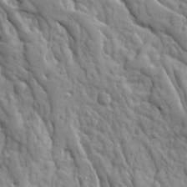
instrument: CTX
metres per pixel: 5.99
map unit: Ave
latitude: 8.8569
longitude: -102.8380
